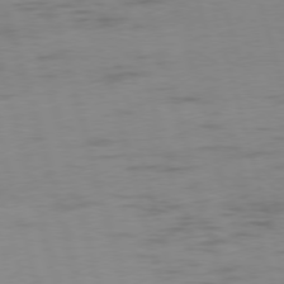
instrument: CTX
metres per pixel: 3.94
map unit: Ap
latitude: -76.1795
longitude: -73.7450
